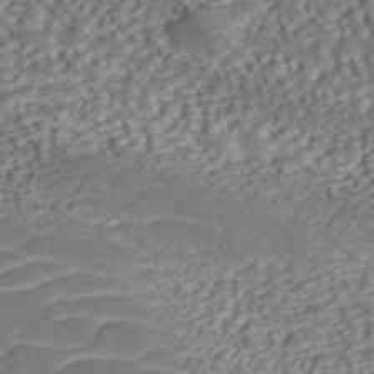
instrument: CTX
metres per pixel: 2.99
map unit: ANa
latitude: 44.1200
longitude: 37.6910
